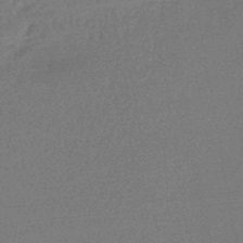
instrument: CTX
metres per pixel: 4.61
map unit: lHb
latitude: -45.4454
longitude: 57.8611
